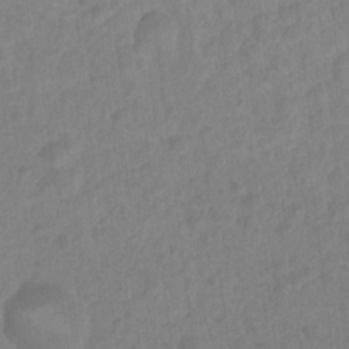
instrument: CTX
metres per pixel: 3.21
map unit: Nhu
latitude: 4.0444
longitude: -16.6491
